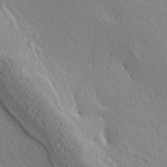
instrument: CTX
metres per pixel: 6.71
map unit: Ave
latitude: 3.3292
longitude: -115.2536
